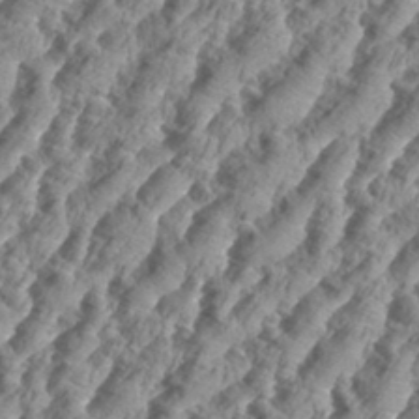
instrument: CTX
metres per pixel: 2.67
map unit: eHh
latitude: 35.0080
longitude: -136.8569
